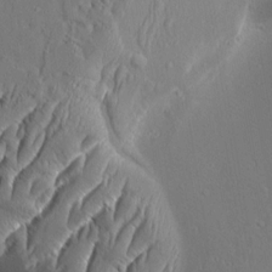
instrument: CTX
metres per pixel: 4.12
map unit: Aa
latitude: 9.0459
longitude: -132.5735
